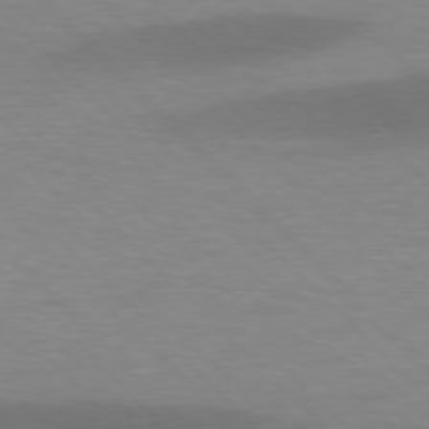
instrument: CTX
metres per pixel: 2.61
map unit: lApd
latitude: 77.1025
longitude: -59.9150
